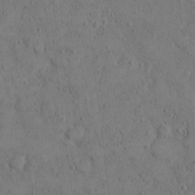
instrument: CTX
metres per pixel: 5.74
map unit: Hto
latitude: 8.4412
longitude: -60.3656
